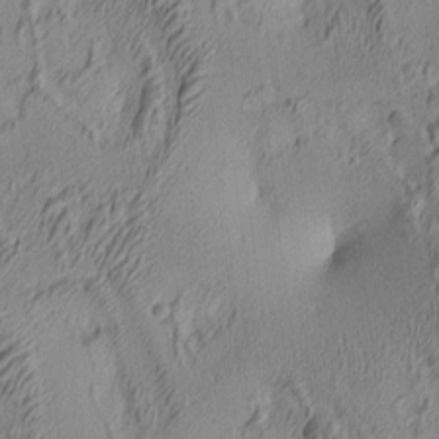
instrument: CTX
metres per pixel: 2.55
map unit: lAa
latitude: 4.2522
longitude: -115.6504
